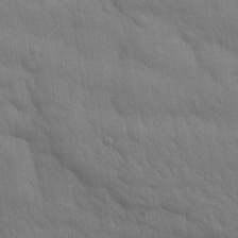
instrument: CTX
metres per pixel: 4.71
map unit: eHh
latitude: 28.8947
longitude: -76.4412
